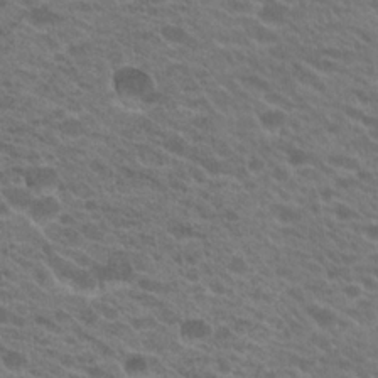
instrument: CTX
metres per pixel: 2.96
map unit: Hto
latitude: 22.6490
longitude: -37.6883
